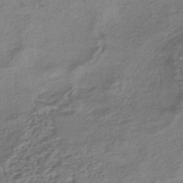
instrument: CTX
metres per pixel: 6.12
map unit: HNhu
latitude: -43.3887
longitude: 103.2754
